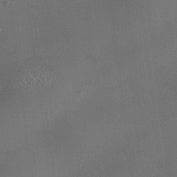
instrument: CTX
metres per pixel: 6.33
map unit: HNhu
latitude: 11.2537
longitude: 10.8030
